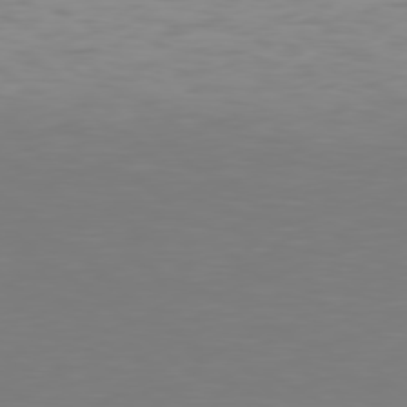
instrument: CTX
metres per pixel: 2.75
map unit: Hpe
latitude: 78.3090
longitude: -135.1592
